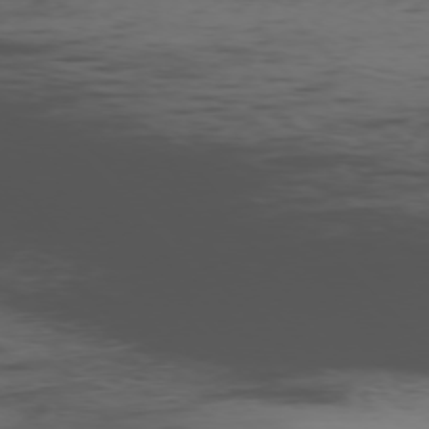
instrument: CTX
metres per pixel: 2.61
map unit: Ap
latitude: -76.6330
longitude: -66.0822
